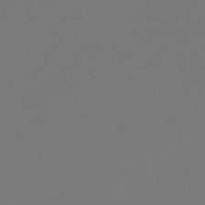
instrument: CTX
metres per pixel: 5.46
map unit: lHb
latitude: -45.4832
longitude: 78.2172
